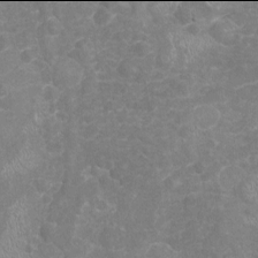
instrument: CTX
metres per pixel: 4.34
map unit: Nhu
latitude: -18.0094
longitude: -56.9324
